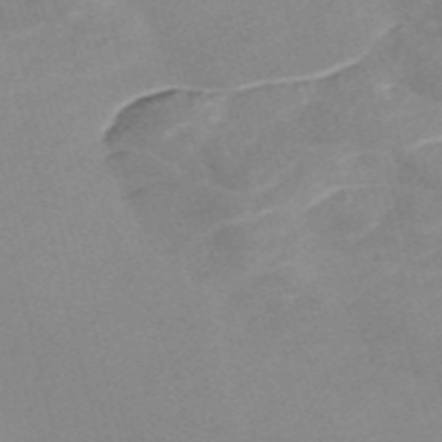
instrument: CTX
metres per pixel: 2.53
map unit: Nve
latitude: -57.5966
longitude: 58.8030
